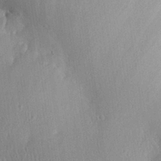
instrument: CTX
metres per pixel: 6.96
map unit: Aa
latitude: 28.5357
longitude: -136.9136
